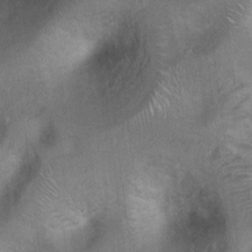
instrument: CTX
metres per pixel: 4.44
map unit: Ht
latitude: 4.1767
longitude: -28.3278
